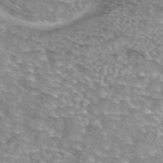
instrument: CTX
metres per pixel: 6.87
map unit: eAb
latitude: 44.1766
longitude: 103.9367
